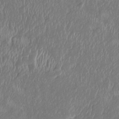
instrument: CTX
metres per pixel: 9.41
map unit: HNhu
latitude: 2.5357
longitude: -5.8961
